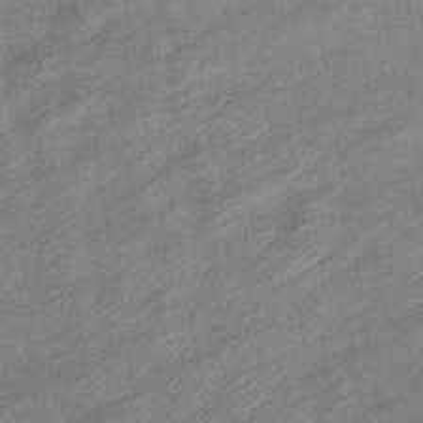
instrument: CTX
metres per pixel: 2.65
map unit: eHb
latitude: -38.4818
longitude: 79.2754
